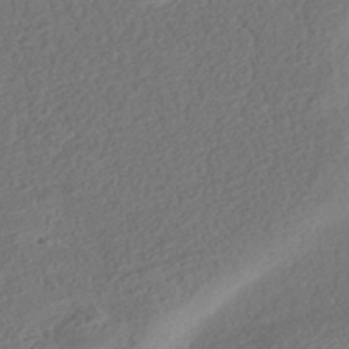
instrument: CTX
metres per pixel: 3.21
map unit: HNhu
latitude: -43.8422
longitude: 100.3306
